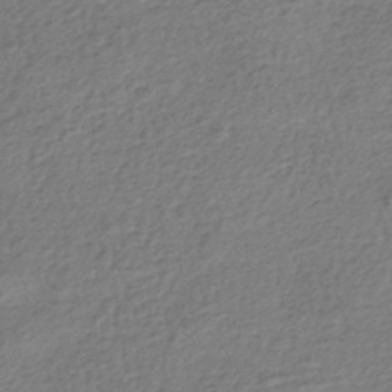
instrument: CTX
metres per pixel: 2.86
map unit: HNhu
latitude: -42.8219
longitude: 98.6518
